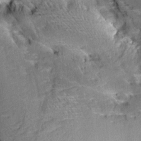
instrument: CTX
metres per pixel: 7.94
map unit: Aa
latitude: 9.4615
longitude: -141.3481
